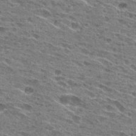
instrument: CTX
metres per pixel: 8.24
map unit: Hto
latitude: 27.9717
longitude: -45.6127
